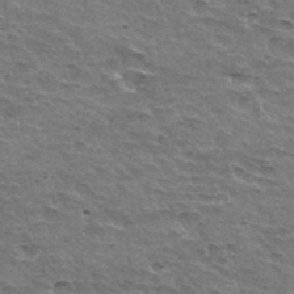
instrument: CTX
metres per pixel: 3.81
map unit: Hto
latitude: 34.6679
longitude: -45.3292
